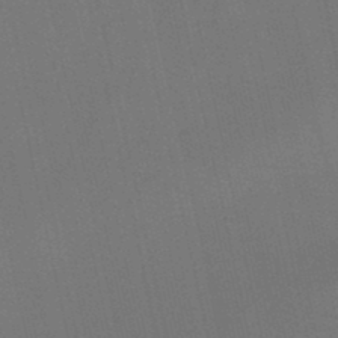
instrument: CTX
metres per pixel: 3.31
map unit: HNb
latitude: -47.1809
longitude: -41.4426
